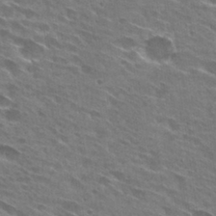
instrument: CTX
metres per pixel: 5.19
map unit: Hto
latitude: 29.6694
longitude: -44.7246
